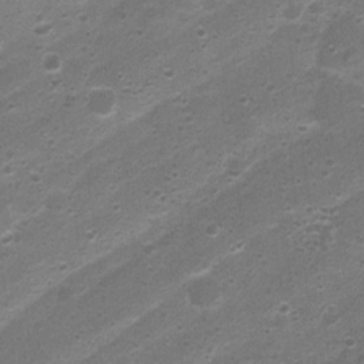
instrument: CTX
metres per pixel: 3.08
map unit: Nhu
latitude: 4.3656
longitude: -26.1578
